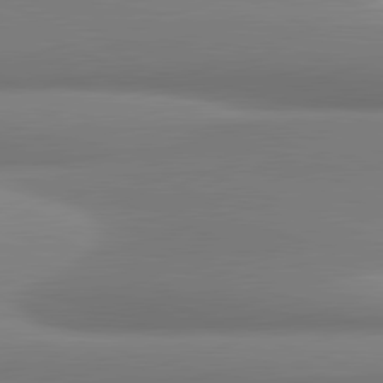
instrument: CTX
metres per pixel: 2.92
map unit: lApd
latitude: 81.5560
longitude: 176.6141
